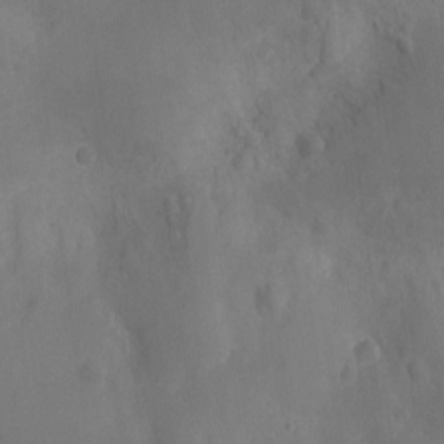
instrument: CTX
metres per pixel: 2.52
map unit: Nhu
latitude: -11.5021
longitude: -21.4616
